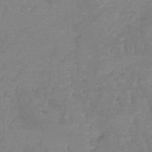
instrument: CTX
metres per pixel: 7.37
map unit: lHb
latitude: -41.3698
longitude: 66.0850
